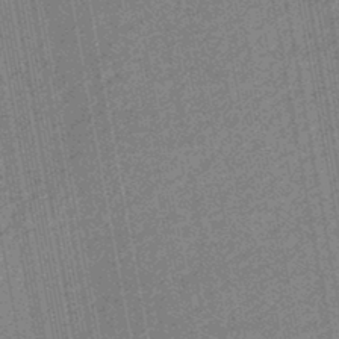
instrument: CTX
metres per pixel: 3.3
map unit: eHb
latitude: -44.5574
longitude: 88.9541
